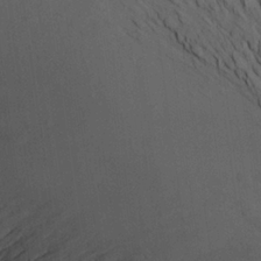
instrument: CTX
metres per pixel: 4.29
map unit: Aa
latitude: 22.2900
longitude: -141.6504
